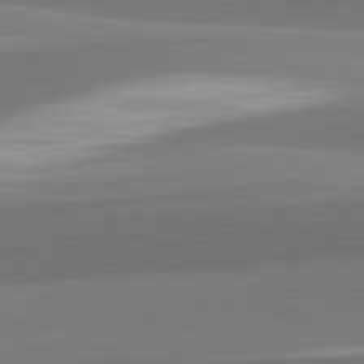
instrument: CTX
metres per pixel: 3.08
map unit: lApd
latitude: 82.3845
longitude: 152.0661
